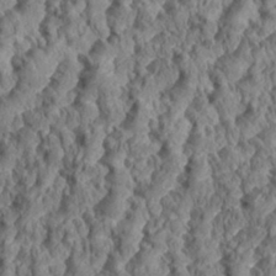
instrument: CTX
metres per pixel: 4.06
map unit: eHh
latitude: 35.1592
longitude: -138.1578
